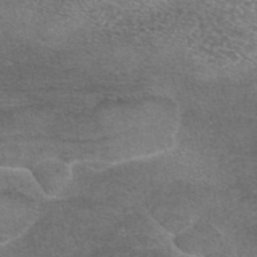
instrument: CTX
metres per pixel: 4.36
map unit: eAb
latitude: 44.9891
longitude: 103.9745
